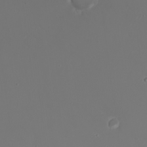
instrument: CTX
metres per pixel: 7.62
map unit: Nhu
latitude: 22.2711
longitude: -63.7261
